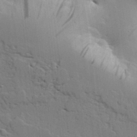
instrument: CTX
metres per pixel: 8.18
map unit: lAvf
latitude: 23.6694
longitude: -110.3090
